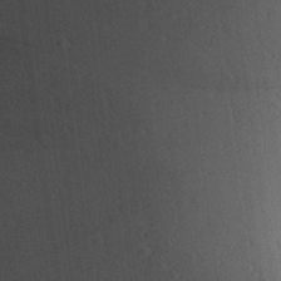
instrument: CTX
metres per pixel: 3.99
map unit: Aa
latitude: 24.9135
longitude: -135.5749
